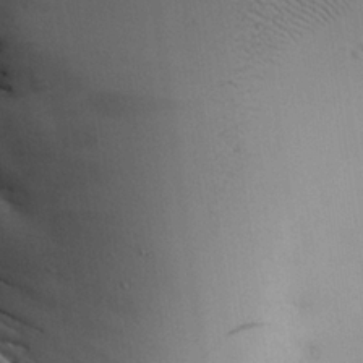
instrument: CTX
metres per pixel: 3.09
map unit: Aa
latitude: 25.1970
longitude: -129.2159
